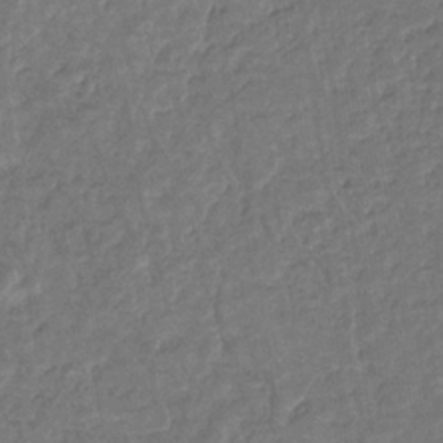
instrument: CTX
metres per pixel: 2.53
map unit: eHb
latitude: -34.8030
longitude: 76.8219
